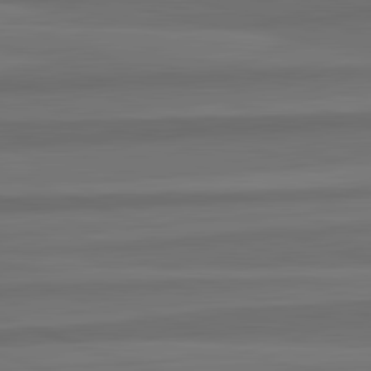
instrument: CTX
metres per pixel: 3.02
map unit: lApd
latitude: 82.7435
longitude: 177.3699
